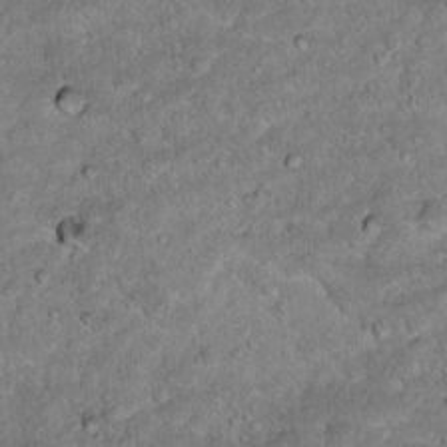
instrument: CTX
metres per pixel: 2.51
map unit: Hto
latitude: 16.3656
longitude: -35.7638
